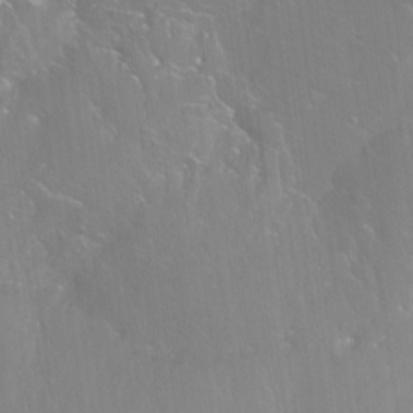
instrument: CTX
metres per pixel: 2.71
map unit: Ht
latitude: -15.3699
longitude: -43.4993
